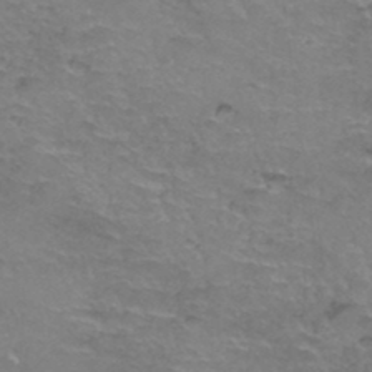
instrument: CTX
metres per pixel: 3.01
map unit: Hto
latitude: 37.2348
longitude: -41.9150
